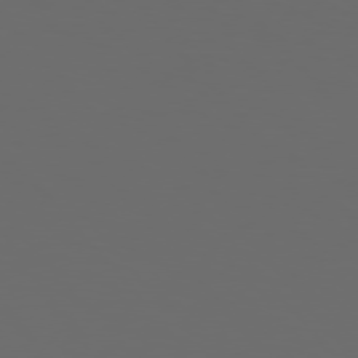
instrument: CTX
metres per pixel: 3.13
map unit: Hpe
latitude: 76.5545
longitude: -141.5371
